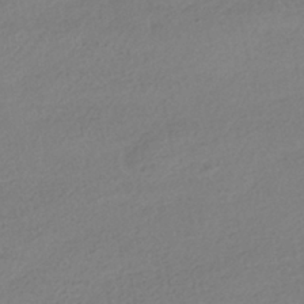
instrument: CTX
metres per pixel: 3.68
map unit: HNhu
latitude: -41.5966
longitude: 97.2754
